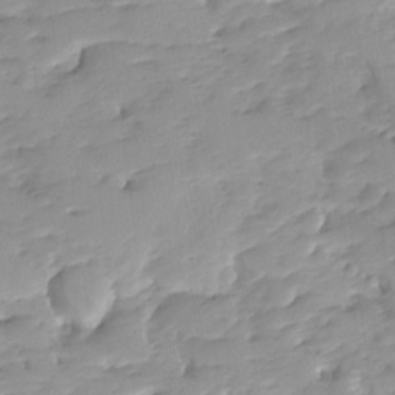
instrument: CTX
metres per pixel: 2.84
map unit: Ave
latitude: -8.3684
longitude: -117.1403
